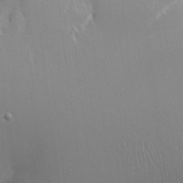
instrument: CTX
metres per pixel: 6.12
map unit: Nhe
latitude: -1.9745
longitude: -59.3860
